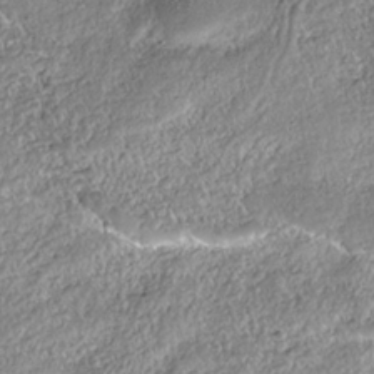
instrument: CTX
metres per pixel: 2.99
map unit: HNhu
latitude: -36.1227
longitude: 33.6911
